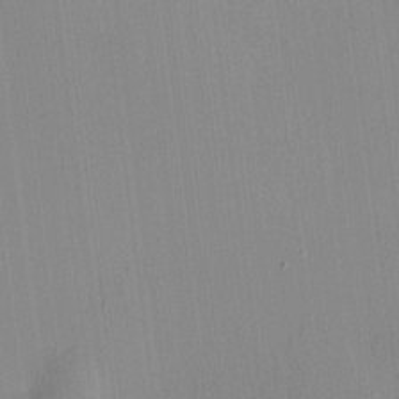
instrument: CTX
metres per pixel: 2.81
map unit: HNhu
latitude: 8.4034
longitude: 13.7100
